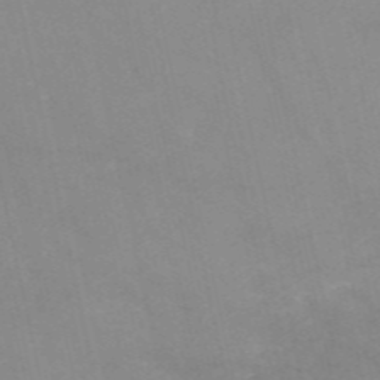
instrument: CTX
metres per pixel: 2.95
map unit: HNb
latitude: -55.1431
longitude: -37.9339
